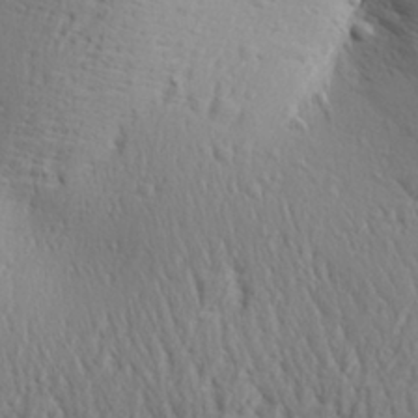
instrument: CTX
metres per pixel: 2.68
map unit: Aa
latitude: 29.2915
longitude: -139.6316
